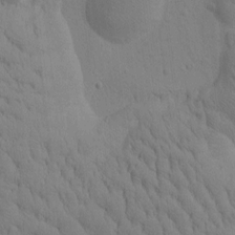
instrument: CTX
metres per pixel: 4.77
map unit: Htu
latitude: -3.1620
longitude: 172.5951
